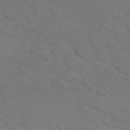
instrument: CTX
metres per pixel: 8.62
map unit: Hto
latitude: 31.3482
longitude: -47.1970
